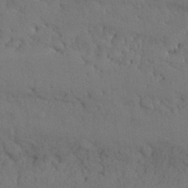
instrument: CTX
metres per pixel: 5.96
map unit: Nhu
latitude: 26.0255
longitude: -70.8002
